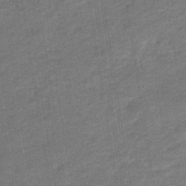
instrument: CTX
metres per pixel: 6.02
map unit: eHb
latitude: -36.0283
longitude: 77.5021
